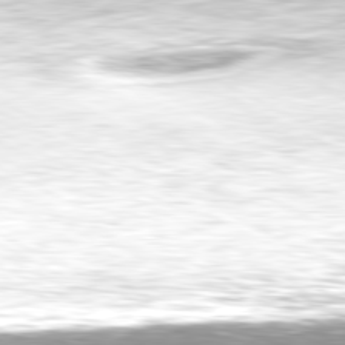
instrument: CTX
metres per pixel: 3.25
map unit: Hpe
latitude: -81.0676
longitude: 18.9164
